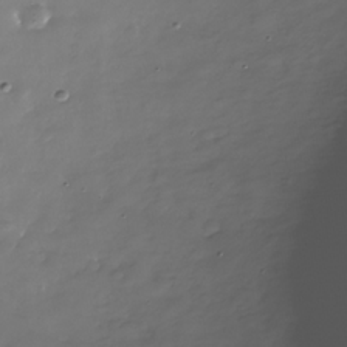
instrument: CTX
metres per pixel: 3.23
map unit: Nhe
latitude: -34.5763
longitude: -88.5546
